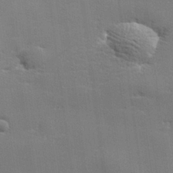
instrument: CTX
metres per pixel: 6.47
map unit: lHvf
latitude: 25.6882
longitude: 143.7099
